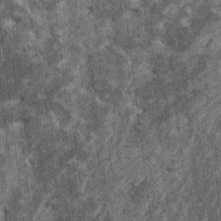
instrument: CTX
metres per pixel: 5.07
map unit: HNhu
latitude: 0.0822
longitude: 5.0108
